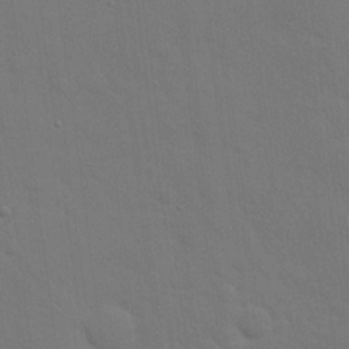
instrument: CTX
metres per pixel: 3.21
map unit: eHh
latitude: 18.3656
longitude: -66.5545
